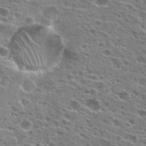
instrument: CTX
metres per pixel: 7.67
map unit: Hto
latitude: 26.5546
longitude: -47.3671
